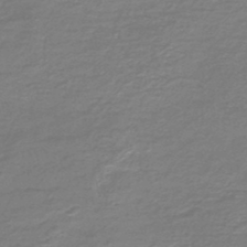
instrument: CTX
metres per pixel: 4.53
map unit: HNb
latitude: -47.1998
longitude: 52.5195
